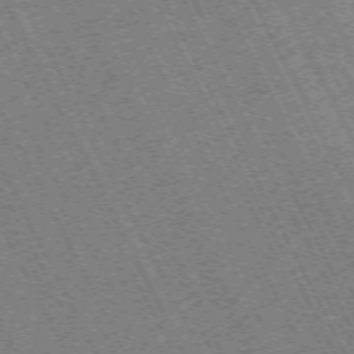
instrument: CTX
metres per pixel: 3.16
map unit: Hpe
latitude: -70.8597
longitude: 10.6330
